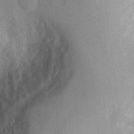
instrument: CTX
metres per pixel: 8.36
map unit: Nhu
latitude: 1.0836
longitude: -18.1389
